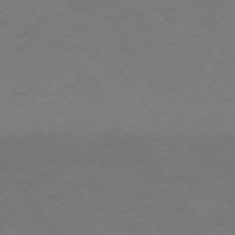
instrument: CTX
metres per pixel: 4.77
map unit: Ap
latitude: -74.3307
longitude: -70.1578
